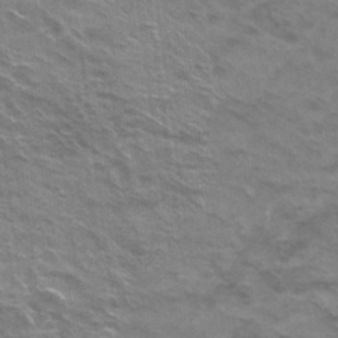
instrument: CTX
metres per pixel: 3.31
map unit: Hto
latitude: 25.3481
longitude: -29.9150
